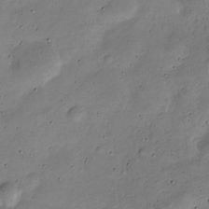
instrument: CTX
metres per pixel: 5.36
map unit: Nve
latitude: -25.7477
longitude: 106.2929
